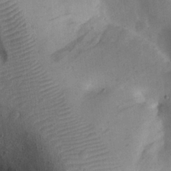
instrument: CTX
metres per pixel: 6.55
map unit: eHh
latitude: 24.1388
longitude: -67.9717
